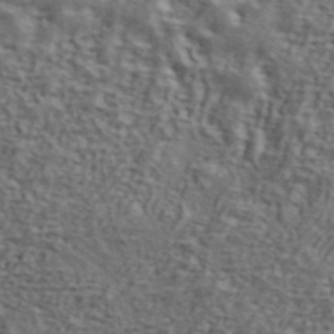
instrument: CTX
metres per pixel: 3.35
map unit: ANa
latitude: 43.8961
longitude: 47.9556
